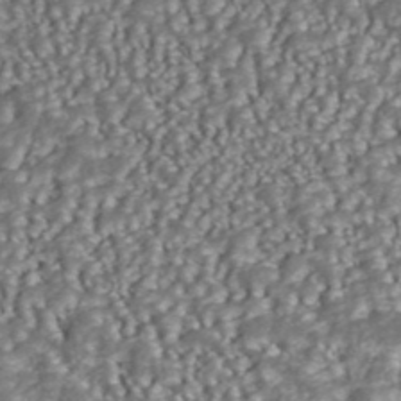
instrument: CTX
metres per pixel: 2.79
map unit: ANa
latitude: 43.9150
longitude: 37.0297
